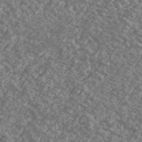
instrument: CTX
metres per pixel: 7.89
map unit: Ave
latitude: 39.5560
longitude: -110.2523
